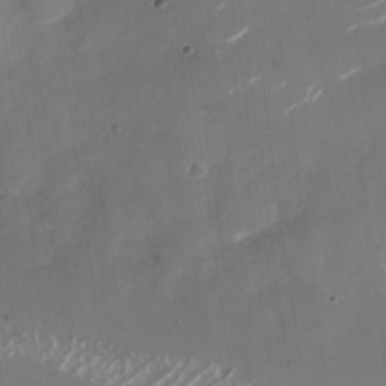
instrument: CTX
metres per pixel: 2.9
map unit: Nhu
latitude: -27.3887
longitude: -74.4979
